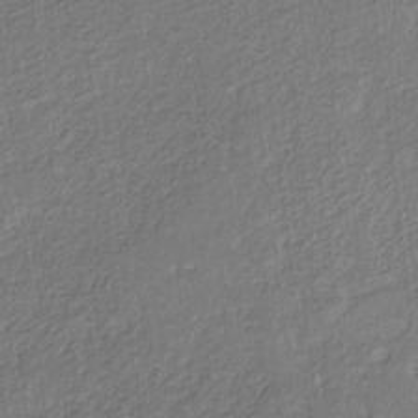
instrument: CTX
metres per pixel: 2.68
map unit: eHb
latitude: -30.1794
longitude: 65.9745
